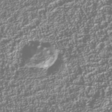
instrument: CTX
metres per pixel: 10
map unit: Nhu
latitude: -40.2172
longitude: -83.8772
